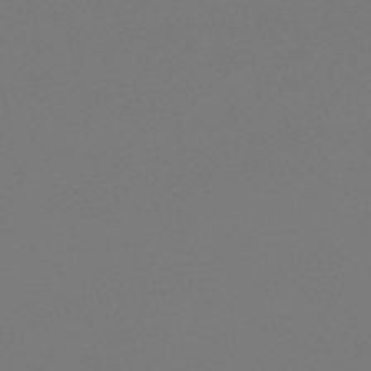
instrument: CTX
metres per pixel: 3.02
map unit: lHb
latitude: -47.2943
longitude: 69.3887
